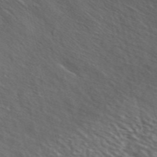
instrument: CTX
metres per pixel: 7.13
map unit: ANa
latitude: 48.6490
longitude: -74.5546
